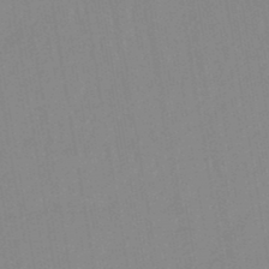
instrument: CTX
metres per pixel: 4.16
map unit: lHb
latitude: -46.1228
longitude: 72.9919
